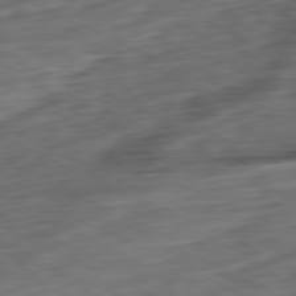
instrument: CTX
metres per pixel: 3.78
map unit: Ap
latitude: -81.3699
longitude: -76.9891
